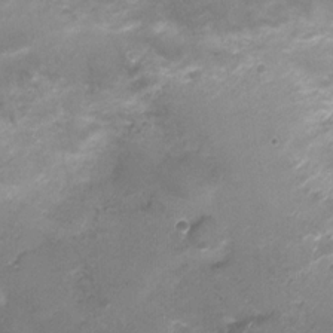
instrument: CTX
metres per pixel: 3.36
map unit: Nhu
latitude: 1.9528
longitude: -15.5372
